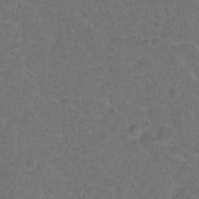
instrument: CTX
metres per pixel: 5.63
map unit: Hto
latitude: -2.5006
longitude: -34.8569
